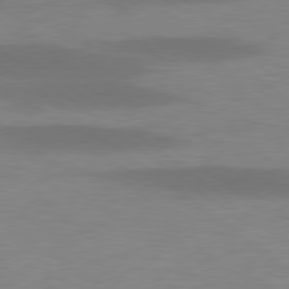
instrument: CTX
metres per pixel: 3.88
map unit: lApd
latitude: 78.8380
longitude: -47.6694
